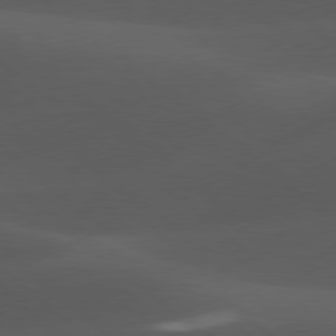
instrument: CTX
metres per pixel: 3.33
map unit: lApd
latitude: 78.1011
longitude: -55.3293
